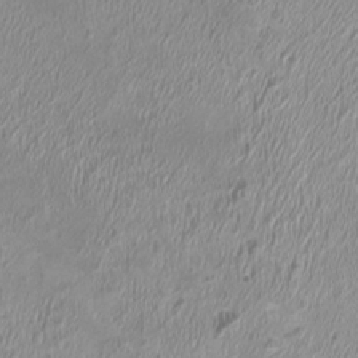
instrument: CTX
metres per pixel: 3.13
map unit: HNhu
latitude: 2.6112
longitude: -2.7435
